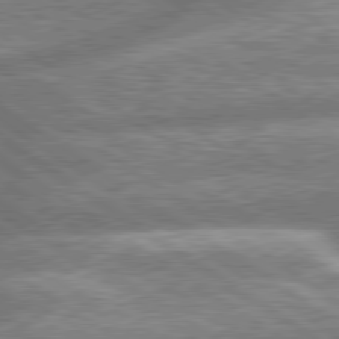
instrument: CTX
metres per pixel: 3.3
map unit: lApd
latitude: 79.7072
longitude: -159.4615
